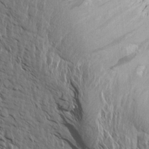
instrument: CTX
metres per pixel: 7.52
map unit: Aa
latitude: 14.0633
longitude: -143.0459
